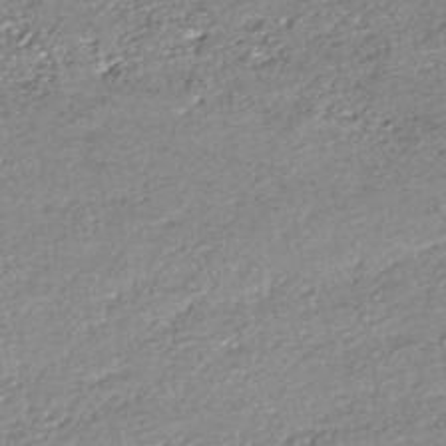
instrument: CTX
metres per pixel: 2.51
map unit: HNhu
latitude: -46.9541
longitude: 102.7085
